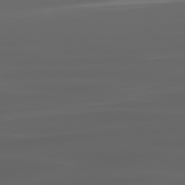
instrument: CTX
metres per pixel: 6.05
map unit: lApd
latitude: 80.2711
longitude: -92.0822
